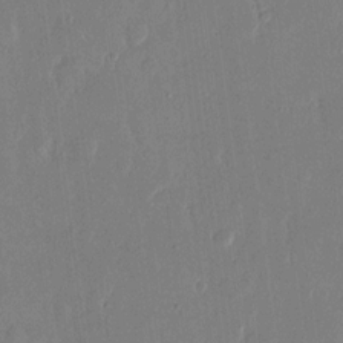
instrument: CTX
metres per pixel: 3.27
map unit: eHh
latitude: 14.6113
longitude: -70.1389
